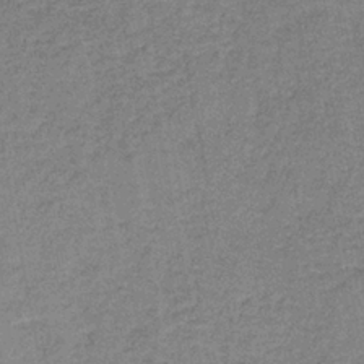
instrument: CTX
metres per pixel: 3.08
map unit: eAb
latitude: -36.3117
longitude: 52.1039
